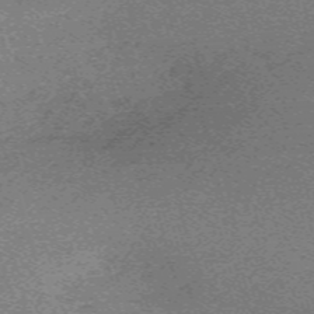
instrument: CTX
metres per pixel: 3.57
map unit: eHh
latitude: -61.3510
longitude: 51.6533
